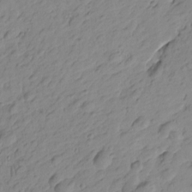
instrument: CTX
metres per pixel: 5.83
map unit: Htu
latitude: -1.5777
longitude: -175.3671
